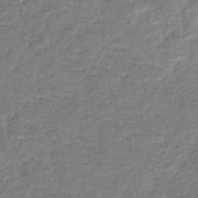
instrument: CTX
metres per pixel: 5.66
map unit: eHb
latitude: -34.8408
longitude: 77.3510
